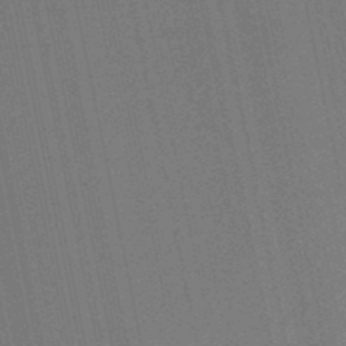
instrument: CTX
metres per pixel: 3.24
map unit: HNb
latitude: -49.1242
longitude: 59.7477
